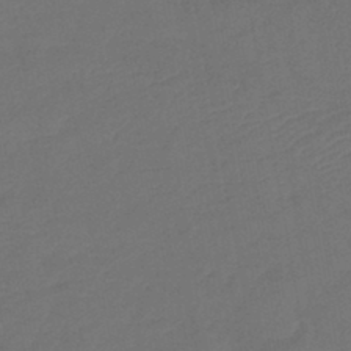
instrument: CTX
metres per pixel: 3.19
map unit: lHb
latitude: -42.8030
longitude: 76.6518
